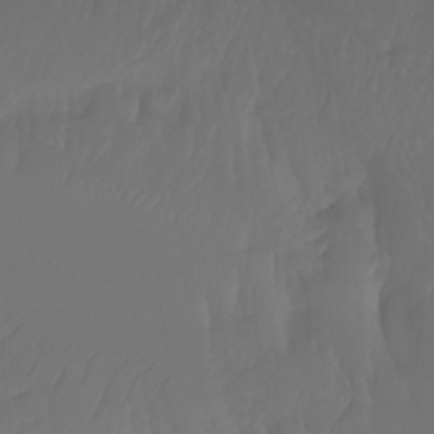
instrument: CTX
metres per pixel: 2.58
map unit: Aa
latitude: -11.2376
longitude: -68.6490
